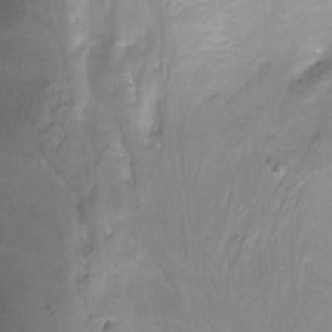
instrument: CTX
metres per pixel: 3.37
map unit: Nhu
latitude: -12.4062
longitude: -61.6505
